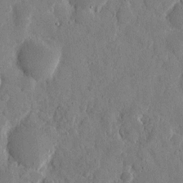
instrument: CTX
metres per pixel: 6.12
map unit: eHh
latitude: 11.3860
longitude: -67.5749
